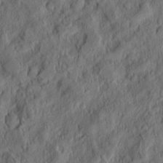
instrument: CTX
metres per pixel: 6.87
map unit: eHh
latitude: 6.3467
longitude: -76.4601
